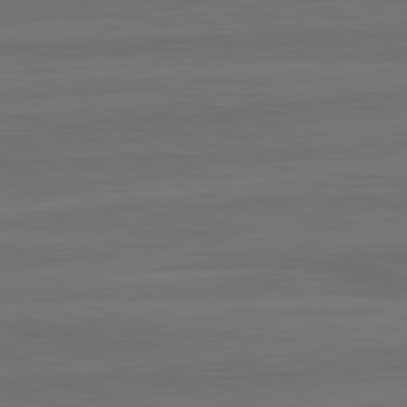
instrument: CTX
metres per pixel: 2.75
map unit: lApd
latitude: 82.5923
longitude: -179.6316
